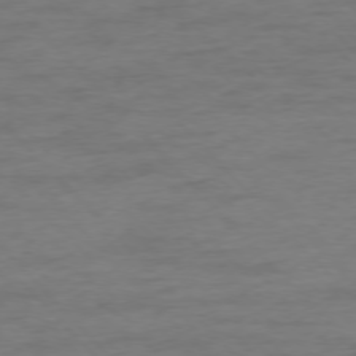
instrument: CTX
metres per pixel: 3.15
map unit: Ap
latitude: -76.8219
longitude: -83.0647
